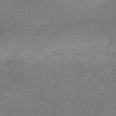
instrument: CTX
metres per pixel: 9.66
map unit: HNb
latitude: -50.6329
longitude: -39.1403
